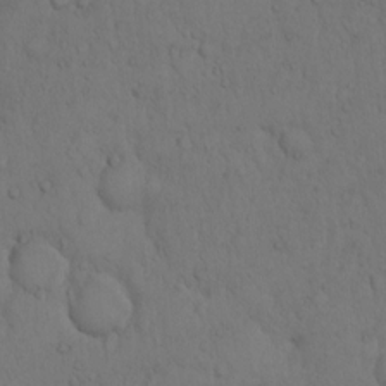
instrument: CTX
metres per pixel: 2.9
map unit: Hto
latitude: 9.2348
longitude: -57.3670
